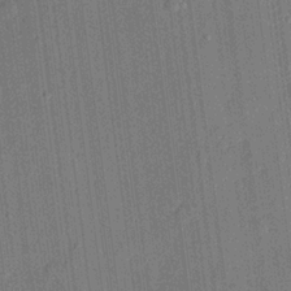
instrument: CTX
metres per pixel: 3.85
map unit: lHvf
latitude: 22.0255
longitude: 144.7463
